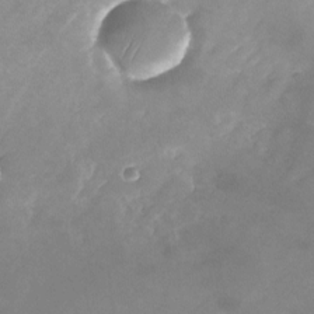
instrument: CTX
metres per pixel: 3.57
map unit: Nhu
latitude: -24.5007
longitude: -70.2333
